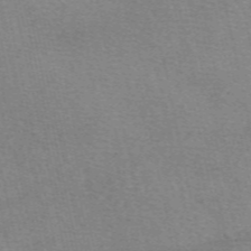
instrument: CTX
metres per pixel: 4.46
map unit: eAb
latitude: 50.3656
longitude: 105.8044
